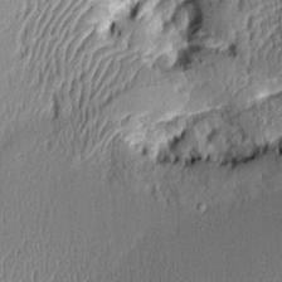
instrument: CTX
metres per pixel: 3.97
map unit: Aa
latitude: 9.4238
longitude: -129.2348
